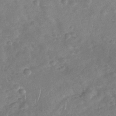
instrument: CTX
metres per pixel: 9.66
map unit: Nhu
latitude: -30.1794
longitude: -60.8947
